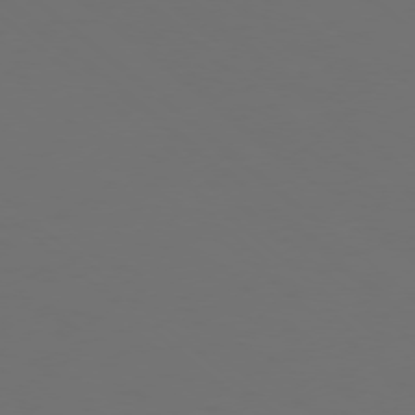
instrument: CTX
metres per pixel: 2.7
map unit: Ap
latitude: -78.1605
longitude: -95.2537
